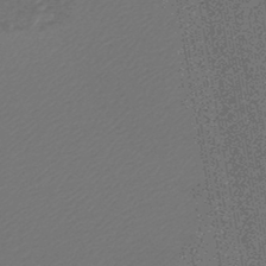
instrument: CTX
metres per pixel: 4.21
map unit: lHb
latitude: -44.9353
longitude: 65.2565
